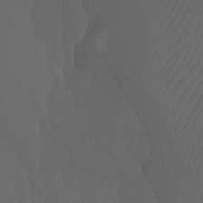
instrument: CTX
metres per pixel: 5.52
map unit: Nhu
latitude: -7.6910
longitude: -83.0458
